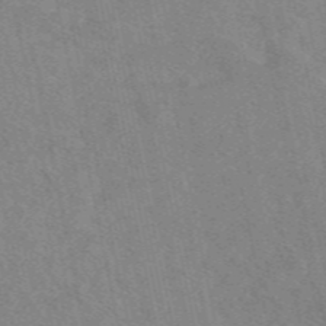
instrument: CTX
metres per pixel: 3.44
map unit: eAb
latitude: 49.1403
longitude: 120.8975
